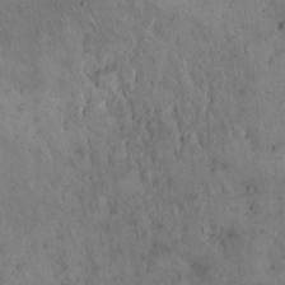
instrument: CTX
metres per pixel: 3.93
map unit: Hto
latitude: 15.9339
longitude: -59.5938
